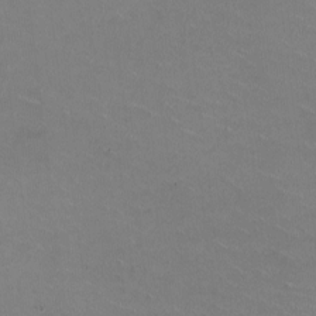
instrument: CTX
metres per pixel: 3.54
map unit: HNhu
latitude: -2.0472
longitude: -2.1955
